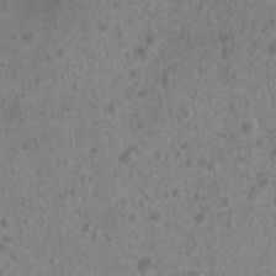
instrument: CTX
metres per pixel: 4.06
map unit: Hto
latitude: 17.4993
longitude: -41.6315
